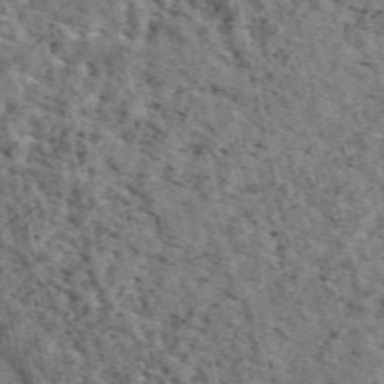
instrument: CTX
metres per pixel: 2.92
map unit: eAb
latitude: 44.7624
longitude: 111.6910
